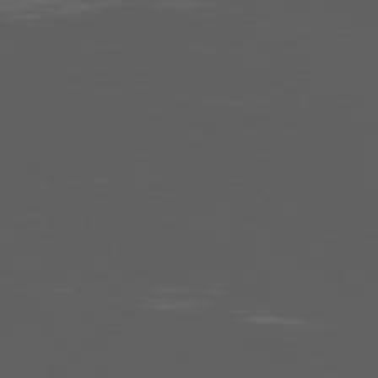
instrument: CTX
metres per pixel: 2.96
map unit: Ap
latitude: -80.1417
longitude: -53.8206
